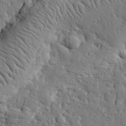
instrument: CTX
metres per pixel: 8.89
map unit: eHh
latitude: 26.8758
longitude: -78.3279
